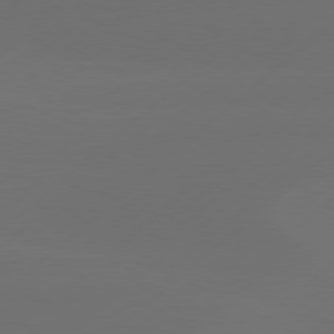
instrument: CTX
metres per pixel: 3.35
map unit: Hpe
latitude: 78.5168
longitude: -132.5357
